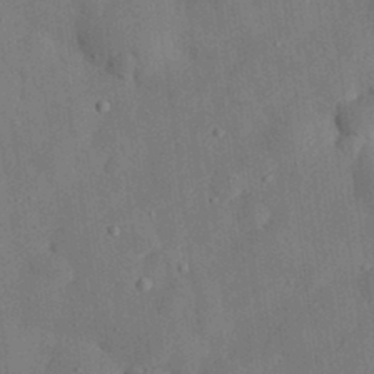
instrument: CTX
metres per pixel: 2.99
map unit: eHh
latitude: 30.4790
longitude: -77.0458
